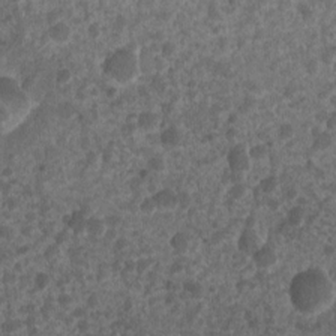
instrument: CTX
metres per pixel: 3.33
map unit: Nhu
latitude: 4.0633
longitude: -16.3467
